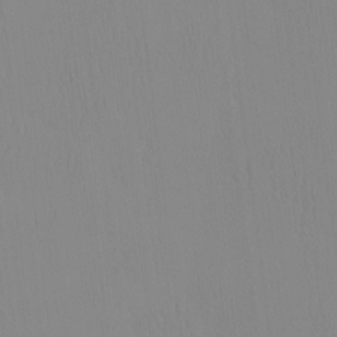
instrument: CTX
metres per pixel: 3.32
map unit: HNhu
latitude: -4.6329
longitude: 14.7275
